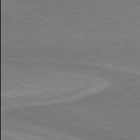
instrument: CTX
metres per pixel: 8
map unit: lApd
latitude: 80.5924
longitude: 142.0094
